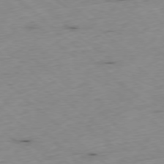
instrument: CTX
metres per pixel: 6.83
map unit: Ap
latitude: -78.1983
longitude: -60.1955
